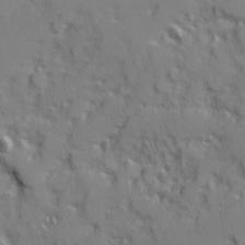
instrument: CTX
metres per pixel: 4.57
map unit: Ave
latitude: 12.0822
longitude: -101.7261
